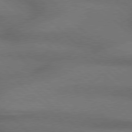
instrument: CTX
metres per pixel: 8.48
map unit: Hpe
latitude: 77.7071
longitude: -156.9324
